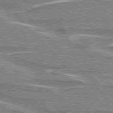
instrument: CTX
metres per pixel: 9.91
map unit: lApd
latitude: 76.1766
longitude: -81.5560
